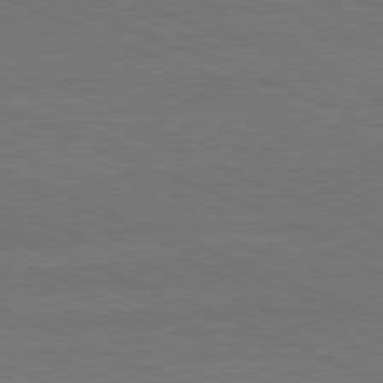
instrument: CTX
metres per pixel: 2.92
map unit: Hpe
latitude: -81.7100
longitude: 16.9164
